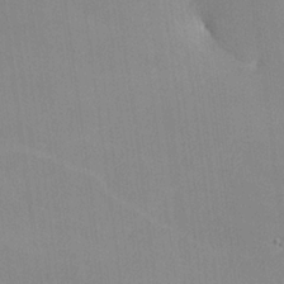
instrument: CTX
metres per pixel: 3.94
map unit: lHvf
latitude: -11.7289
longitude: -101.9717
